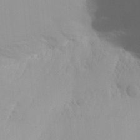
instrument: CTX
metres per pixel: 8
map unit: Aa
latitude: 23.9717
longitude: -136.3468
